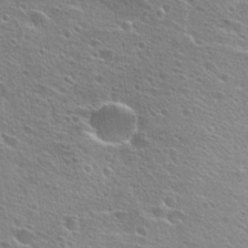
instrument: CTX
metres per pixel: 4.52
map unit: Hto
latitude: 25.3670
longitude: -45.7449
